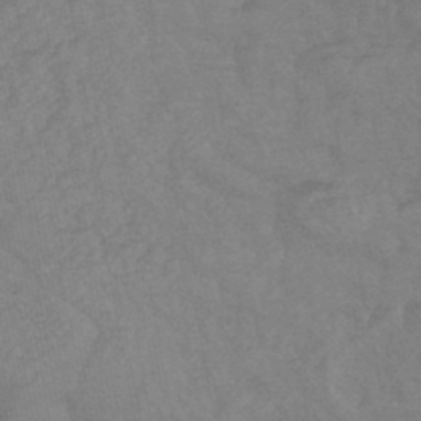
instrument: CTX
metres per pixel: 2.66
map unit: lHb
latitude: -43.3131
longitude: 81.0109
